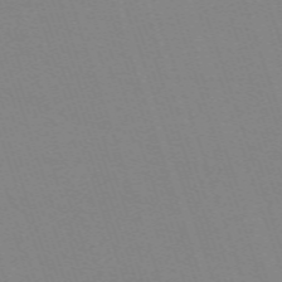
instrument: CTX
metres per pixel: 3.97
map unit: eHh
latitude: -64.6519
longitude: 51.3699
